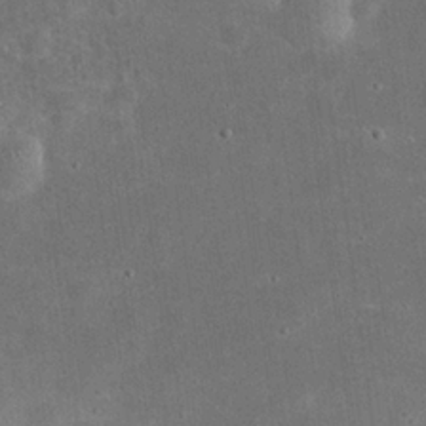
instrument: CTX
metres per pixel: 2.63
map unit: eHh
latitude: 24.9324
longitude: -68.2901
